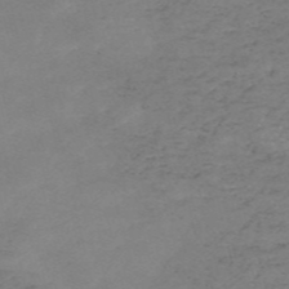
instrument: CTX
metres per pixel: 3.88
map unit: HNb
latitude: -56.0850
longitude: -44.2900
